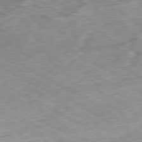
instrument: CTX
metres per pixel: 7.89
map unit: Ap
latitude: -80.5385
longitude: -72.8758
